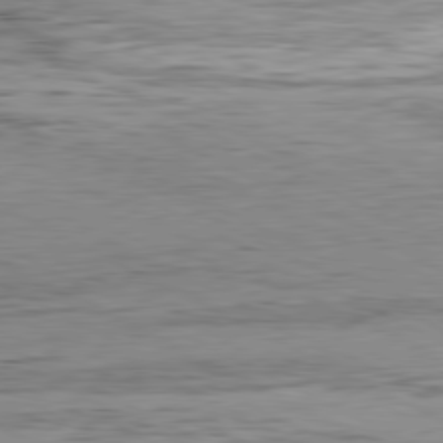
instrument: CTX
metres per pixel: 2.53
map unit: Hpe
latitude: -81.1242
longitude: 11.1620
